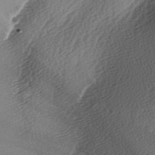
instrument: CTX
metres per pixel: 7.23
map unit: lAa
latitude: -3.4454
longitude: -128.9136
